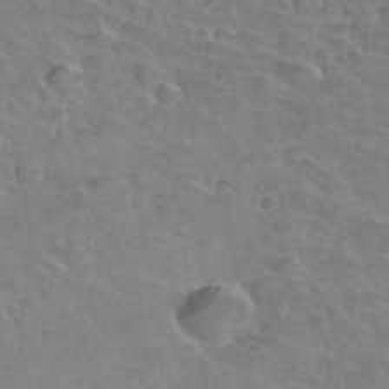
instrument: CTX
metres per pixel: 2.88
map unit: Hto
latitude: 36.1200
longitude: -43.5938
